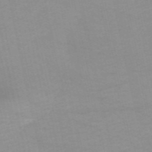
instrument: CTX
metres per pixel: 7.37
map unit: HNb
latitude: -55.1053
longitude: -37.4049
